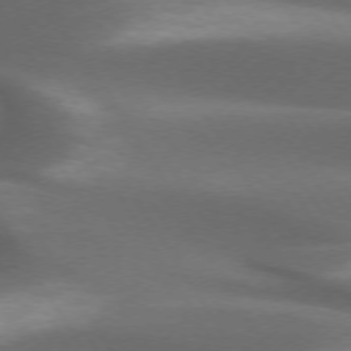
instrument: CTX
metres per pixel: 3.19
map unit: lApd
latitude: 72.9892
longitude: -52.1767
